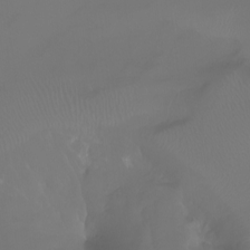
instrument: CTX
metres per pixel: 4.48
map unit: Aa
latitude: -6.8408
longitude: -71.9150
